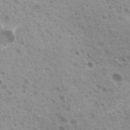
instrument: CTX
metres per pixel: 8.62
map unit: Hto
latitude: 20.4223
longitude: -31.7261
